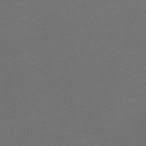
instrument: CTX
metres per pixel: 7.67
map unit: HNb
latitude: -51.1053
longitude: -48.6302
